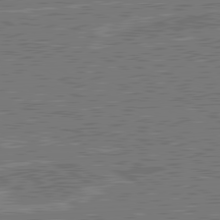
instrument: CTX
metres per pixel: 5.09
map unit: lApd
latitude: 80.9136
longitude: 119.6533
